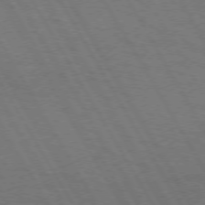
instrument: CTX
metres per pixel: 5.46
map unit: lApd
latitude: 73.0459
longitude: -73.3671
